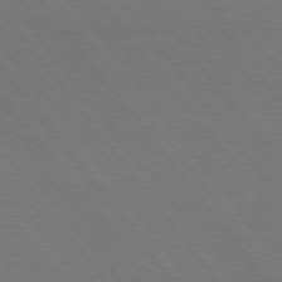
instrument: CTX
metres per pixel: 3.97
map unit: Hpe
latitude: 74.8947
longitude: -138.1011
